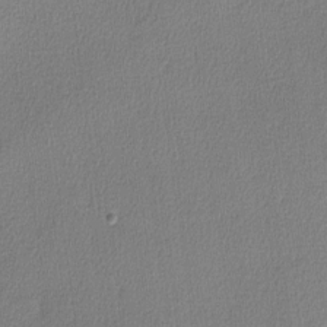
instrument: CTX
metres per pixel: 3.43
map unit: lHvf
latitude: -11.3321
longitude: -99.3481
